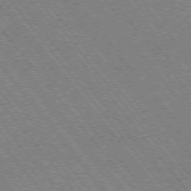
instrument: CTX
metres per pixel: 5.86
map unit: Hpe
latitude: -75.7667
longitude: -13.8961
